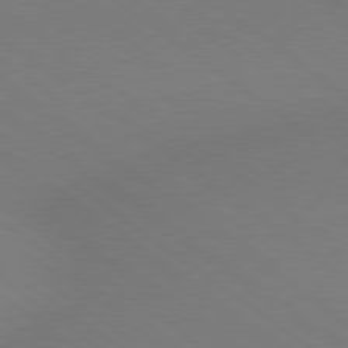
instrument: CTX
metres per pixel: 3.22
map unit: Hpe
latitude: 78.8947
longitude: -151.5182
